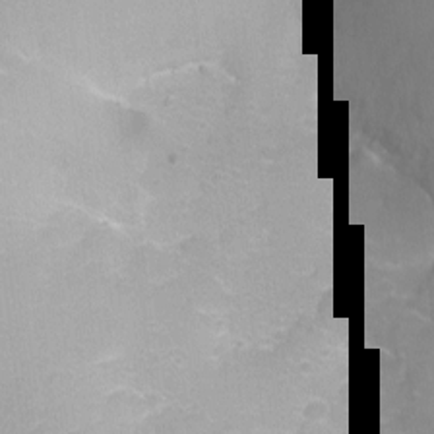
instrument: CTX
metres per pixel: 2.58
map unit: Ht
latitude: -8.2739
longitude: -35.2348
